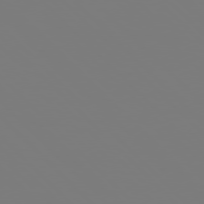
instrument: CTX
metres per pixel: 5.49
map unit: Hpe
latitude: 76.9324
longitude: -162.1578
